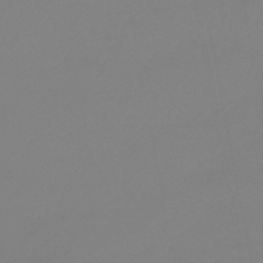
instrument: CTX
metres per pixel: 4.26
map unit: lHb
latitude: -42.3684
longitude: 75.6533
